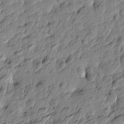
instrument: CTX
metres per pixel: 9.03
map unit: Htu
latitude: -4.2739
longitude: 179.0675
